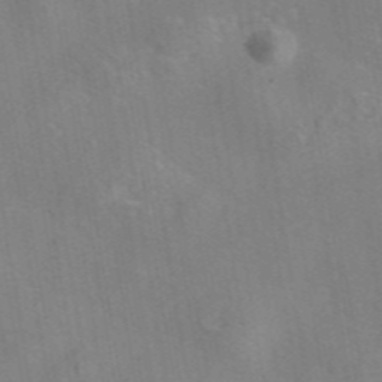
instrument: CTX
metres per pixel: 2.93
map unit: eAb
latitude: 45.1592
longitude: 109.4265
